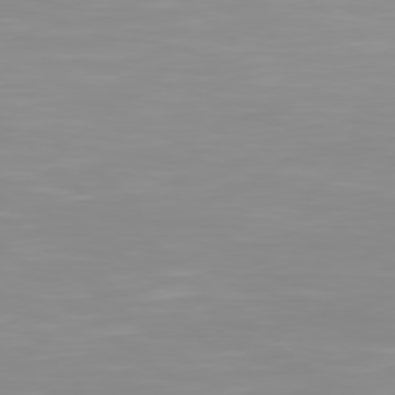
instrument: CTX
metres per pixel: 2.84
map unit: Hpe
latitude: 78.5168
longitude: -141.1781
